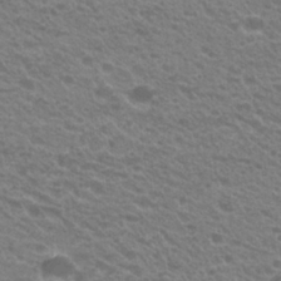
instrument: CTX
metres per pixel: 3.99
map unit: Hto
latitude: 23.2348
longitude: -35.8961
